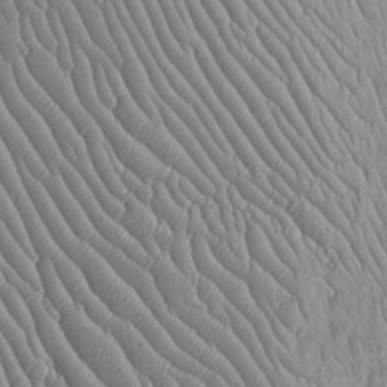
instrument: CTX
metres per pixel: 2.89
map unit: Htu
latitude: -5.2565
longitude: 156.1606
